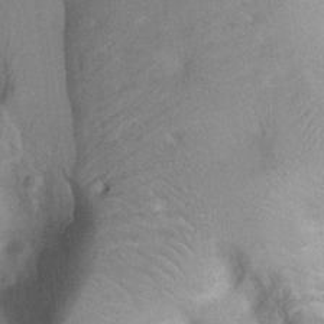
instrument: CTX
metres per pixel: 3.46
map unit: Ht
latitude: 0.1577
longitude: -17.9339
